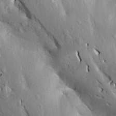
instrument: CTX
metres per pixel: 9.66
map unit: Aa
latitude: 21.4049
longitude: -150.3467
